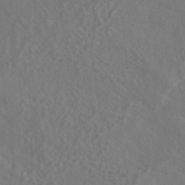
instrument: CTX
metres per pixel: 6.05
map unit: ANa
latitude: -36.5762
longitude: 95.4832
